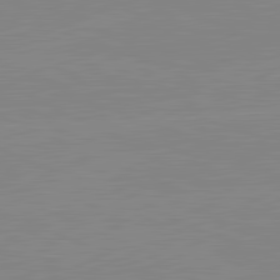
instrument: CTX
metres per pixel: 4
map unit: lApd
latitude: 81.6694
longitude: -156.8380
